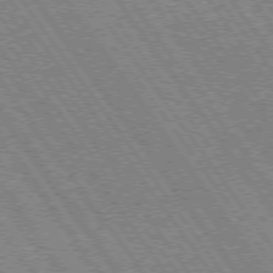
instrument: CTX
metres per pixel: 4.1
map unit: Hpe
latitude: 73.8017
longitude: -142.2712
